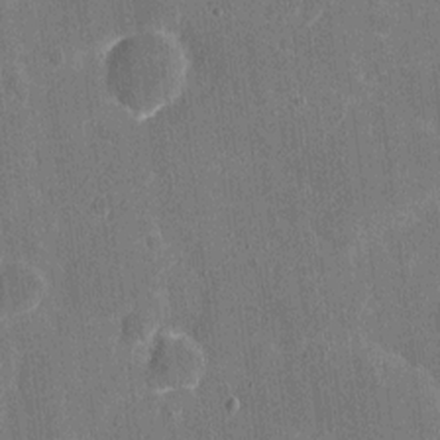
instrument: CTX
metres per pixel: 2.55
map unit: eHh
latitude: 6.2900
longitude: -67.6882
